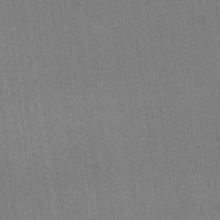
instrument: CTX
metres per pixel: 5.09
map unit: eHh
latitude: 15.8584
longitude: -69.1592
